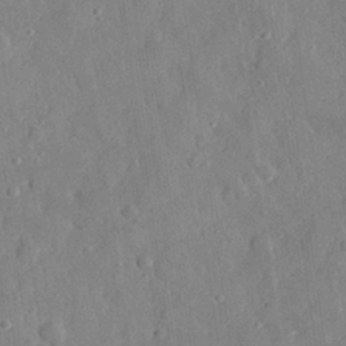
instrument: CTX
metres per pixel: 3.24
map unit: eHh
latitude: 29.3859
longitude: -77.9150
